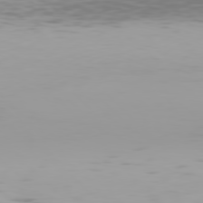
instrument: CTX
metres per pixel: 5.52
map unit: Hpe
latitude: 77.4993
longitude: -135.4048
